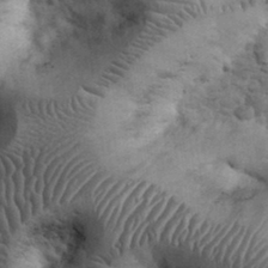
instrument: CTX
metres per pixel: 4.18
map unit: eHh
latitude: 32.8380
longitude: -67.8394
